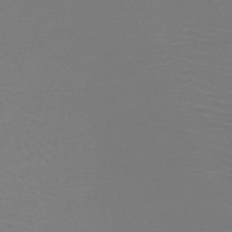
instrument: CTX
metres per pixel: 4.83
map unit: HNb
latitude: -47.4265
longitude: -43.2726
